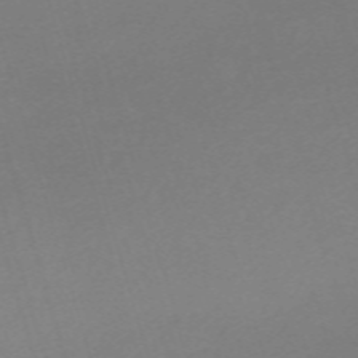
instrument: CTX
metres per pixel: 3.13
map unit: eHh
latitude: -61.8800
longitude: 50.9731
